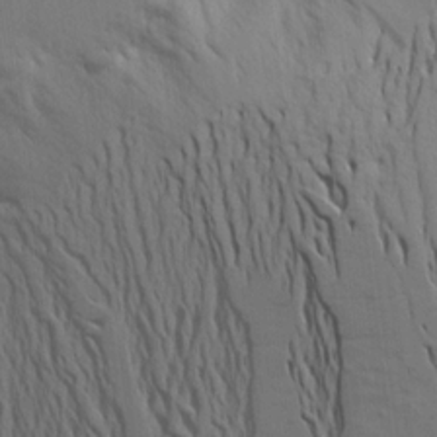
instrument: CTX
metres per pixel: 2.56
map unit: Aa
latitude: 15.6505
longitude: -147.2915
